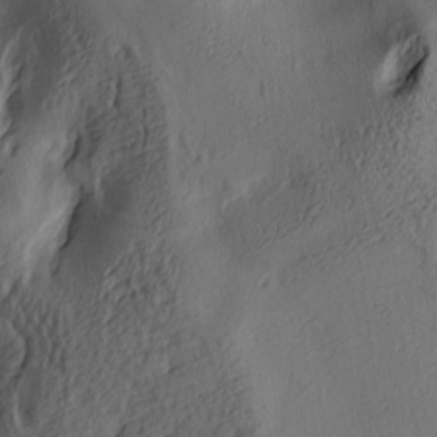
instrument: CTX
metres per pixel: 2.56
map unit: lAa
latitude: 4.8380
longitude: -113.6316
